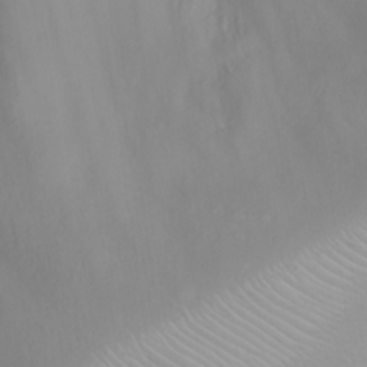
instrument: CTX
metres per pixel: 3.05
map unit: eHh
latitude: 25.3292
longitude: -64.3089
